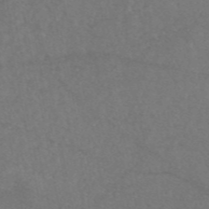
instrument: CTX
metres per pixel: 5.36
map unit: eAb
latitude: 47.3293
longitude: 109.7478
